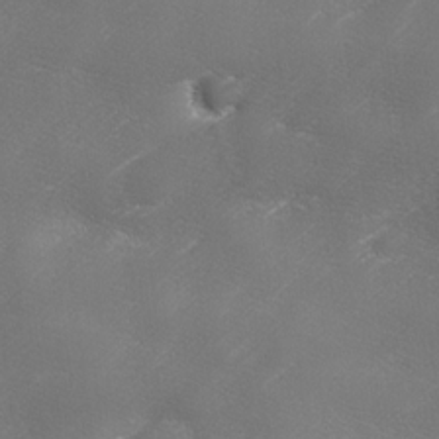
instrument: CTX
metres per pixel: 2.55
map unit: Ave
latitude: 10.7624
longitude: -106.2145
